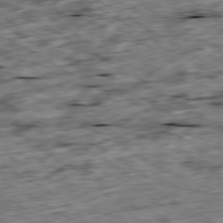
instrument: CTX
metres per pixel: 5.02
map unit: Ap
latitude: -80.0850
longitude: -90.0444
